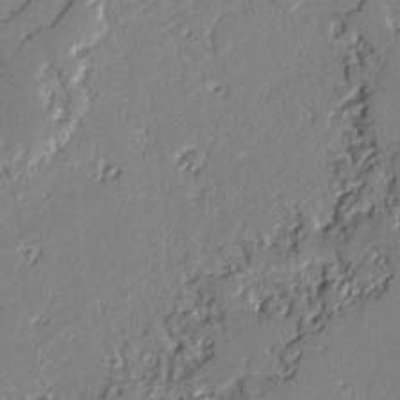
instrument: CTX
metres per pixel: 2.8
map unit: lAvf
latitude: -2.1605
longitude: -109.1214
